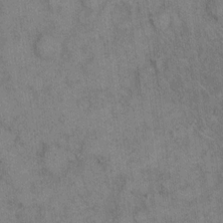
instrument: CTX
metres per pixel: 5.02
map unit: eHh
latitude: 14.8191
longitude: -62.7813
